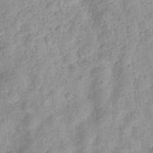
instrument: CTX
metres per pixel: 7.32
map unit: eHh
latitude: 8.4412
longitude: -74.9136
